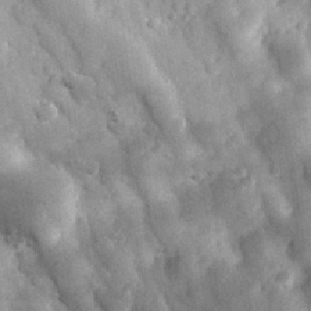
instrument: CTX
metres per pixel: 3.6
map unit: eHh
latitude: 28.5546
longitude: -74.5546
